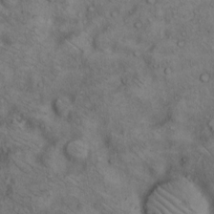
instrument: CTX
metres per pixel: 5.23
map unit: Hto
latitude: 11.8961
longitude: -58.6302
